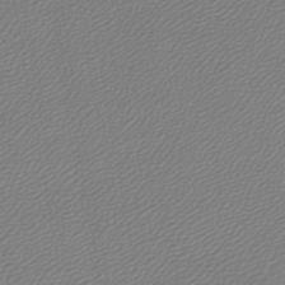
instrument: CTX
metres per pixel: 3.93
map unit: lHb
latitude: -44.7652
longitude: 61.7856
